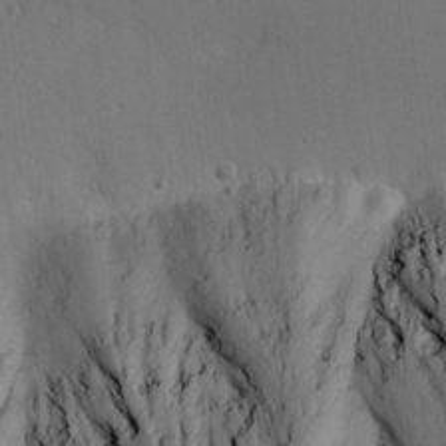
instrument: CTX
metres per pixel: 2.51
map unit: Hve
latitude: 13.7828
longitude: -90.8191
